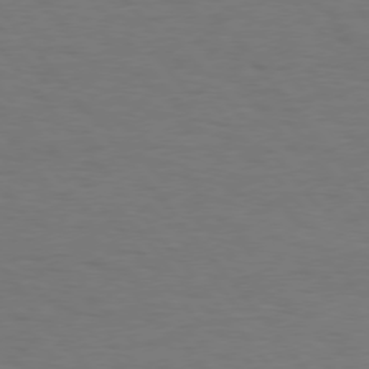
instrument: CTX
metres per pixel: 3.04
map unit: Hpe
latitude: 75.2348
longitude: -131.8017
